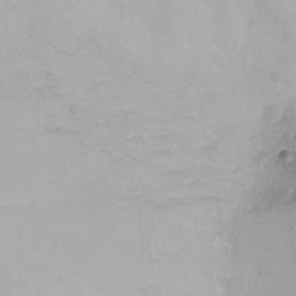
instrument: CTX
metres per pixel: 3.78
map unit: Nhu
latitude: -4.9163
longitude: -82.1766
